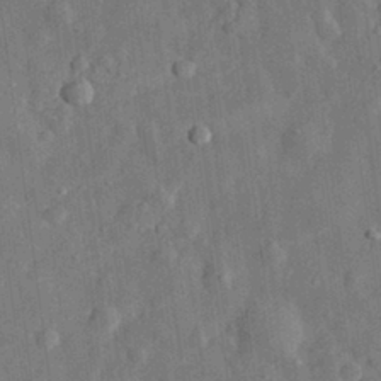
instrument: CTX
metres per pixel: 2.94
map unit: eHh
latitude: 29.6127
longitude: -77.1214
